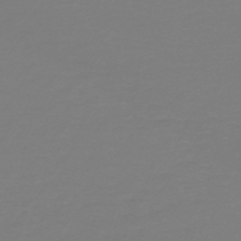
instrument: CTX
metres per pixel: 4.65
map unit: lHb
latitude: -46.2361
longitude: 72.2739
